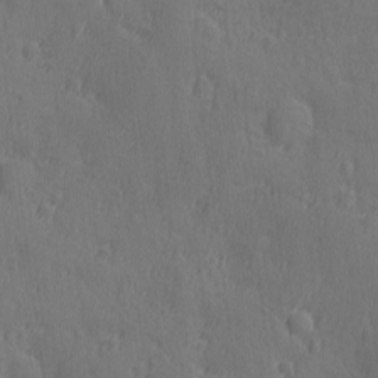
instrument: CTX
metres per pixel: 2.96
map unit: Ave
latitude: -8.8030
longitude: -119.1403
